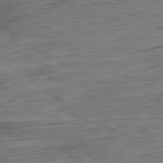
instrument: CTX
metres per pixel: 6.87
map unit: Ap
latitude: -80.8975
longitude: -68.3845
